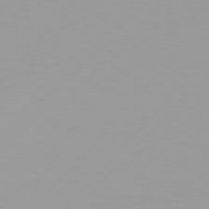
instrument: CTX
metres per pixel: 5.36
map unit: Hpe
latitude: 77.0269
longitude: -139.4993
